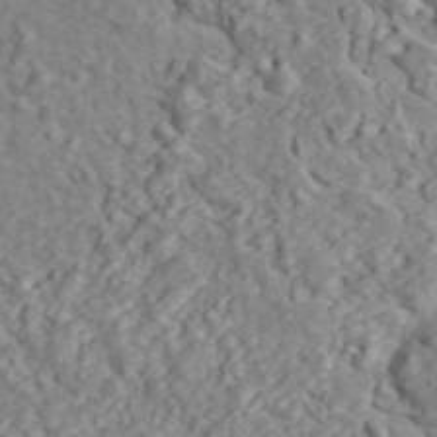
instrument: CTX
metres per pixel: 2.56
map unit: ANa
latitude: 45.2159
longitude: 23.5210
